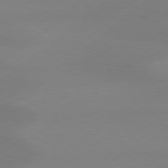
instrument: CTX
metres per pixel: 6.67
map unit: Hpe
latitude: 78.7058
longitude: -131.6127
